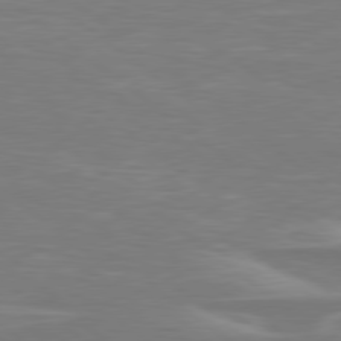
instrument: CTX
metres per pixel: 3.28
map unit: Hpe
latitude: 78.7624
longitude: -126.4034
